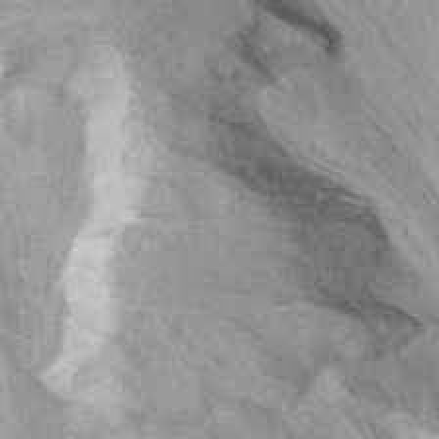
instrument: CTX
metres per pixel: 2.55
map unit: ANa
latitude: 45.4804
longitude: 26.3495
